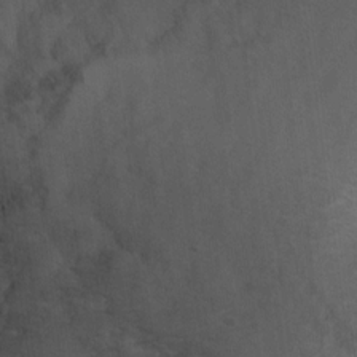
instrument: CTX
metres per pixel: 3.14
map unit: Nhu
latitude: 10.4412
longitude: -25.1592
